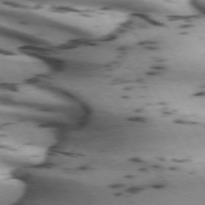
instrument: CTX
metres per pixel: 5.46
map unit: lApd
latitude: 72.0444
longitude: -52.4979
